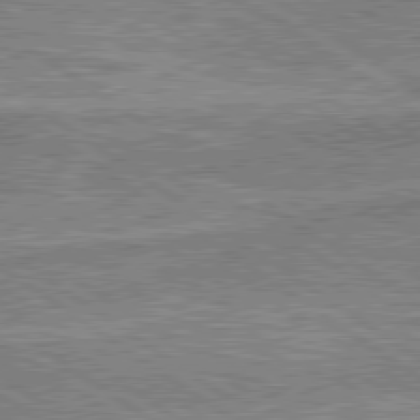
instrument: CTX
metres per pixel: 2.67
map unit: lApd
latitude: 79.6505
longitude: 175.6343
